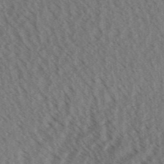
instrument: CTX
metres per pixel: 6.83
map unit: Aa
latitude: 31.0837
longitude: -138.5735
